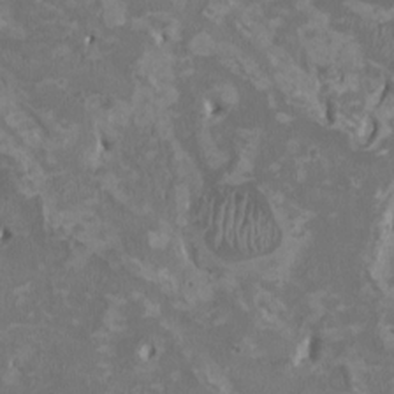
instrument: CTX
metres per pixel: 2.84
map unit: HNhu
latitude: 2.1389
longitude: -3.4048
